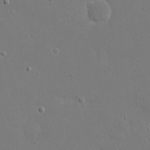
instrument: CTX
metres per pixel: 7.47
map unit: eHh
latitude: 17.3860
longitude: -71.3293
